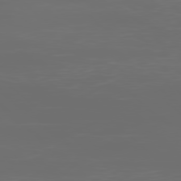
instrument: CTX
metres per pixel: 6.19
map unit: Ap
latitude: -78.8030
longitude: -69.3671
